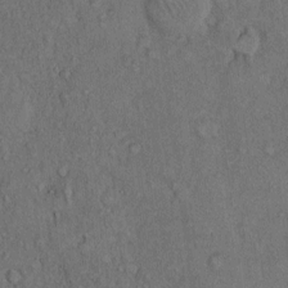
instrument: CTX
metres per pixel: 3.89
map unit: Hto
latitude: 10.6113
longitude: -59.5749
